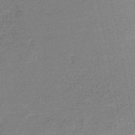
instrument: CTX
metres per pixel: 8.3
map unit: HNb
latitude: -48.2740
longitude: -39.0458
